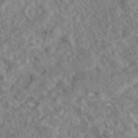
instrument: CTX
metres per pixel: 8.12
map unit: eAb
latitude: 43.0836
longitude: 108.4251
